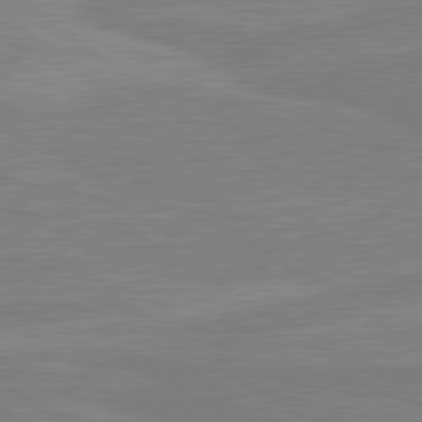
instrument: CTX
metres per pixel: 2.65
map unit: lApd
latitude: 80.3467
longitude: 168.6329
